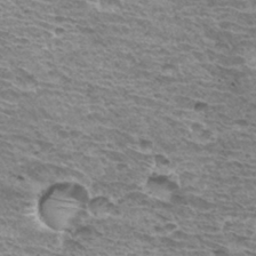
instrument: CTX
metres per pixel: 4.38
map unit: Hto
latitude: 33.2537
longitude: -40.0633
